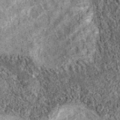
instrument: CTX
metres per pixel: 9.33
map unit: eAb
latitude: 36.5923
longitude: 111.6533
